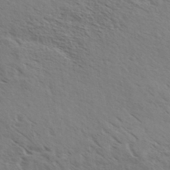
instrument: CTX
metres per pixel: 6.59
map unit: eHh
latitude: 36.1578
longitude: -139.1403
